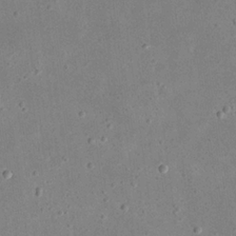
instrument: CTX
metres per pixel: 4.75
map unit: eHh
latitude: 23.3859
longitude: -67.6316
